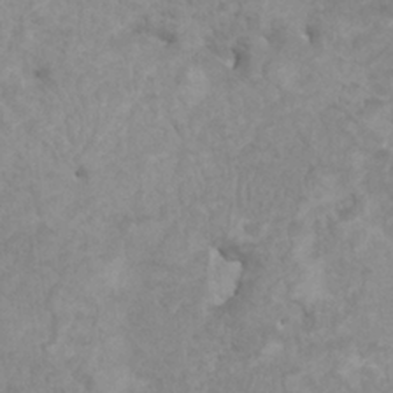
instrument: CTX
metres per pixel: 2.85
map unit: HNhu
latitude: 3.2537
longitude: -2.0444
